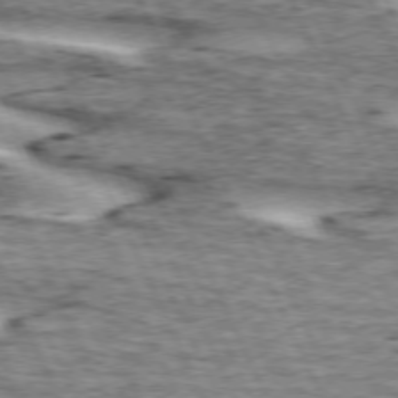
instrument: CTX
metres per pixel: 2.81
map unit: lApd
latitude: 72.8947
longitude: -54.4790
